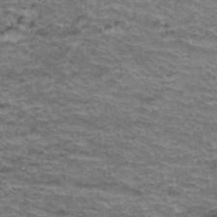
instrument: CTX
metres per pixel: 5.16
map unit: Hto
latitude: 38.1389
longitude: -43.4049
